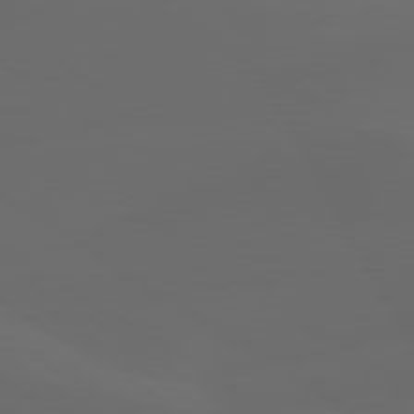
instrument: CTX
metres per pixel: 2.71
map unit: lApd
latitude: 80.1578
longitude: -90.7246
